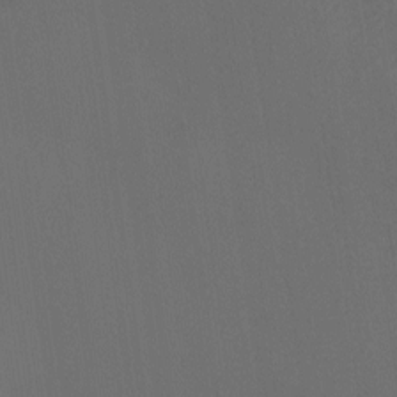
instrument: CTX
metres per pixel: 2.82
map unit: Ave
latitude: 1.9339
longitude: -112.8758
